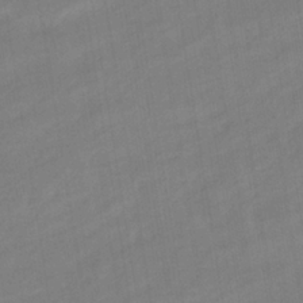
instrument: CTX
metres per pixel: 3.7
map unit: eHb
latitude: -37.0297
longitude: 79.3887
